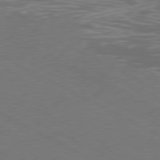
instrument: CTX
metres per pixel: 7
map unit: Ap
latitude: -77.8800
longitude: -73.0081
